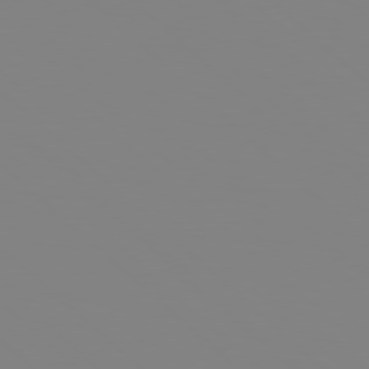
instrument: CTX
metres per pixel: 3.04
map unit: Hpe
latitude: 78.4034
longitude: 178.8219
